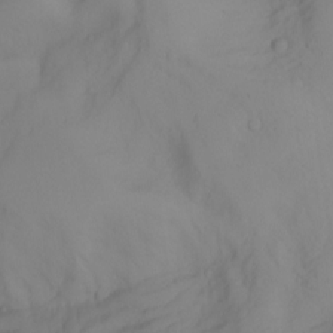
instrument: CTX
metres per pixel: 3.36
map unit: Nhu
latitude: -13.0109
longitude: -58.9703
